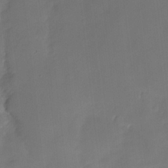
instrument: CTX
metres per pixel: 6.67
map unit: HNhu
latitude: -23.6533
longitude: 50.0850
